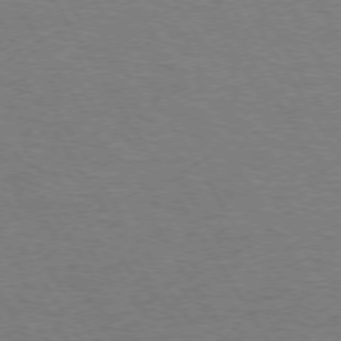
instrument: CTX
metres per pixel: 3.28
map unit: Hpe
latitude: 72.9892
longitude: -123.5560
